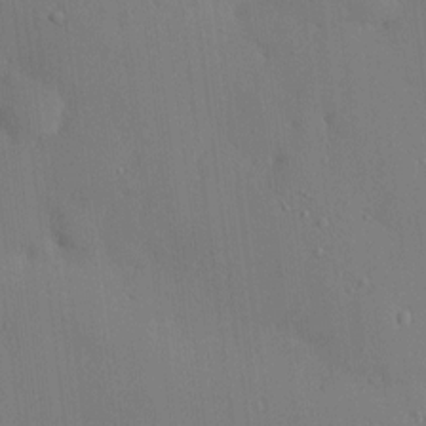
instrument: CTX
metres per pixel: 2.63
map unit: HNhu
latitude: 6.3278
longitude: 15.0865
